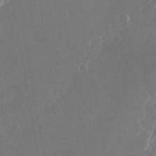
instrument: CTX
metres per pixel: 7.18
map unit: Nhu
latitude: -23.9367
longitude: -72.9136
